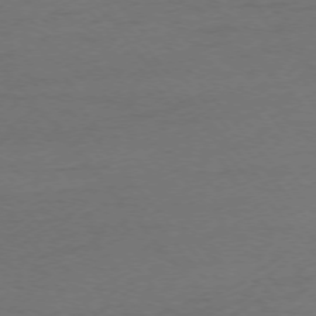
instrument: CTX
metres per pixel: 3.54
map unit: Ap
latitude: -76.0094
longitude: -70.4979
